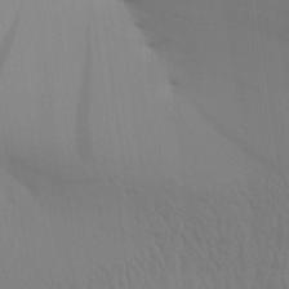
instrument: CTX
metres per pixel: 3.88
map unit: Aa
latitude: 30.2712
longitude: -135.2726
